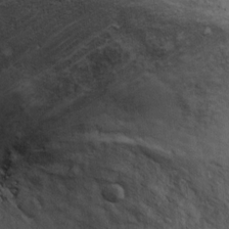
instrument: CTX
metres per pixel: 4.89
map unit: Ht
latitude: 11.7261
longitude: -39.5560
